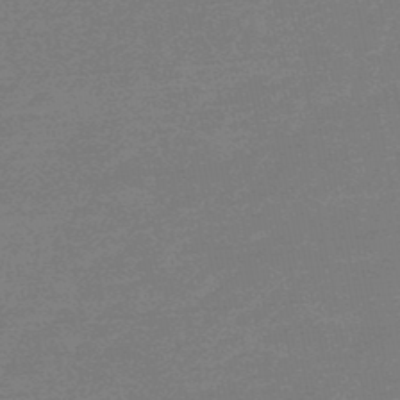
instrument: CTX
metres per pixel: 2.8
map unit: eHb
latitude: -48.1984
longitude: 88.3684
